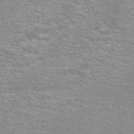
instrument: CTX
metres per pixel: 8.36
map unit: ANa
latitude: 39.9339
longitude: 22.8597
